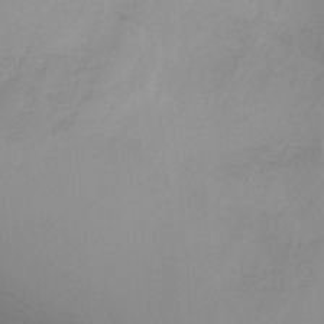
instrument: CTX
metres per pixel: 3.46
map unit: Ht
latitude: -10.0094
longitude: -32.8380
